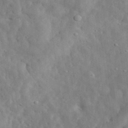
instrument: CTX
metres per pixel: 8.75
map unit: eHh
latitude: 33.9906
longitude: -78.0633
